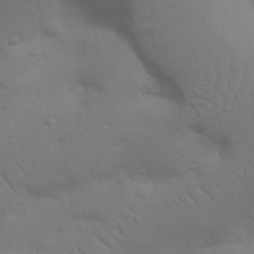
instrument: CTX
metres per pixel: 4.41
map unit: Nhu
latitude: 23.3104
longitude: -73.5560
